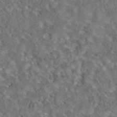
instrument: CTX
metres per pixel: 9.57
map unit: eAb
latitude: 43.7072
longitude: 108.0661
